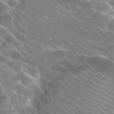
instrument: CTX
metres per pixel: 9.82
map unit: Hto
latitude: 26.3656
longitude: -39.6694
